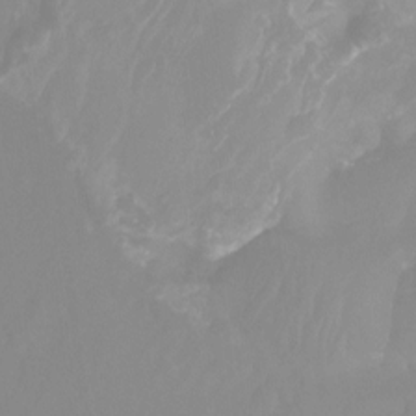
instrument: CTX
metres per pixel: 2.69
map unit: Ht
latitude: -13.8045
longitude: -58.7813
